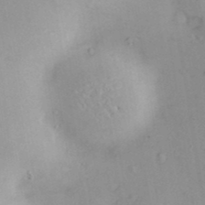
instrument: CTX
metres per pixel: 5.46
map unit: Nve
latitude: -8.6707
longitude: 174.8596
